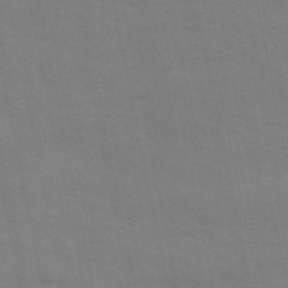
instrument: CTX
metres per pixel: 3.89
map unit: ANa
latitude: 49.5182
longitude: -78.8758
